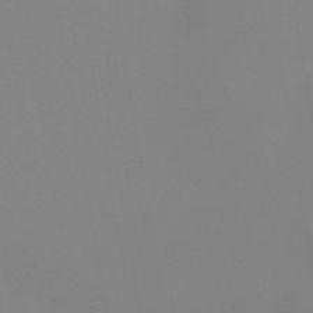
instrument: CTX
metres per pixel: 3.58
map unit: lHb
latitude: -44.9164
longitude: 79.0297
